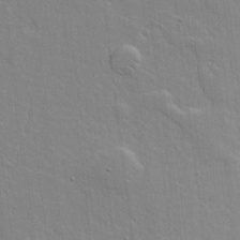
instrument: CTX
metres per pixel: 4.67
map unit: Aa
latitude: 16.7813
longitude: -125.1592
